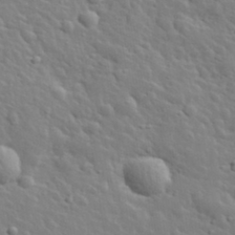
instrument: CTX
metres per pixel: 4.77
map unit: lHvf
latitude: 33.9906
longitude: -82.2711
